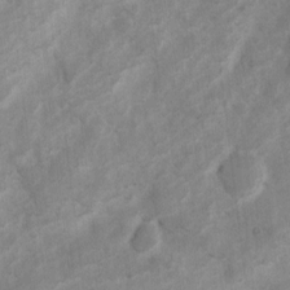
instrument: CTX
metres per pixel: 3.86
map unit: Ht
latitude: 2.8191
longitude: -26.8002
